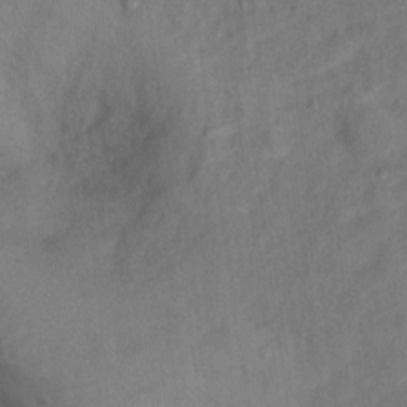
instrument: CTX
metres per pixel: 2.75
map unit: Ht
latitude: 13.4049
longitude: -39.7450
